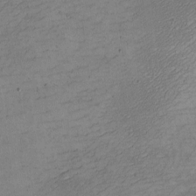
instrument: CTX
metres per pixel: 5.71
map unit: eHh
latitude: -4.4062
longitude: -79.0459
